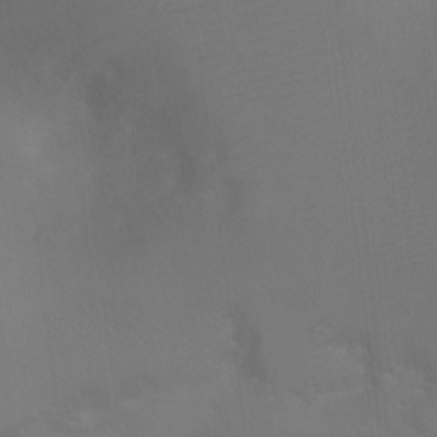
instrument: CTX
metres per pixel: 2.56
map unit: Ht
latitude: -4.1228
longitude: -28.5357
